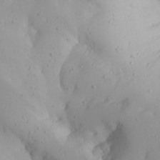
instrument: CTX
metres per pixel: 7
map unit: Aa
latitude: 27.5182
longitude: -128.6301
